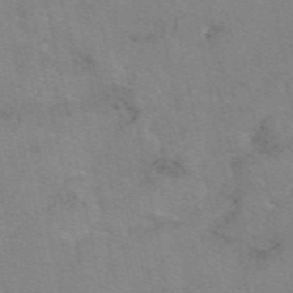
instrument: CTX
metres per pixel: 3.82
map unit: eAb
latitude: 50.1577
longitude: 106.1417
